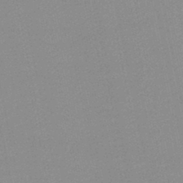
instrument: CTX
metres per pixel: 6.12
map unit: lHb
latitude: -46.5196
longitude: 58.5573
